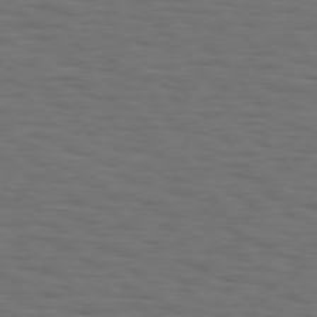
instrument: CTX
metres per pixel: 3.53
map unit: Hpe
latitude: 75.3104
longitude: -131.8584
